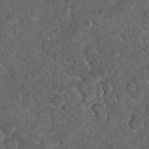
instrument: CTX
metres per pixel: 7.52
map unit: Hto
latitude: 15.6694
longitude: -34.5545
